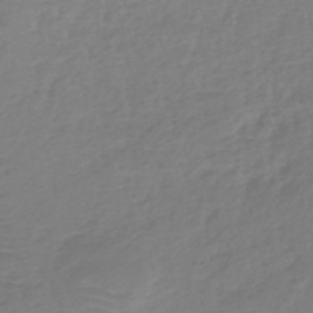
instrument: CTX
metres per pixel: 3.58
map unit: lHb
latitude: -43.8989
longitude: 69.9745
